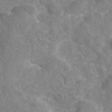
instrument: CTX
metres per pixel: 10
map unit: eAb
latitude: 45.4993
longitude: 107.8234
